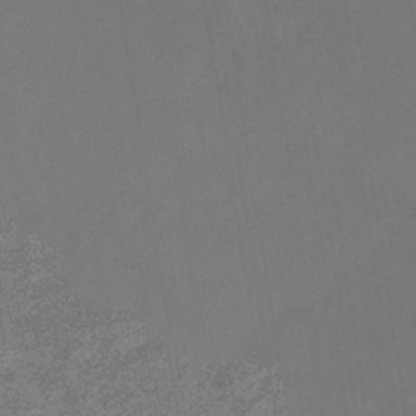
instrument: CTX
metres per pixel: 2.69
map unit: lHb
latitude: -38.9353
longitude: 74.5007
